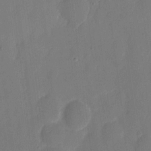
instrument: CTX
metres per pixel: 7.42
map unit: eHh
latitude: 7.1781
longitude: -68.6113
